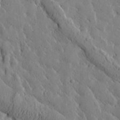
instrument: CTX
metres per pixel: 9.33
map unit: Htu
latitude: -0.8597
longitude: 175.4265
